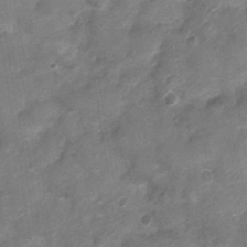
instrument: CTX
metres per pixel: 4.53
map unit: Nhu
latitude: 3.6316
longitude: -18.1955
